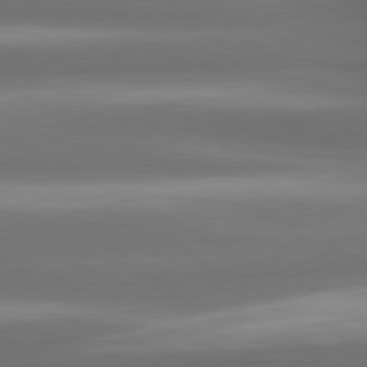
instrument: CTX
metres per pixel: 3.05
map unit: lApd
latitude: 80.5168
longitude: -141.6127
